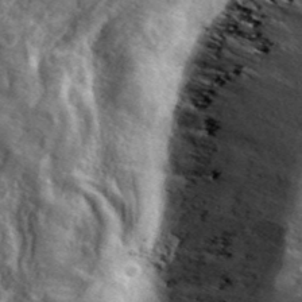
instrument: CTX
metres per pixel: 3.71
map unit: ANa
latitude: 40.4223
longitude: -89.7450
